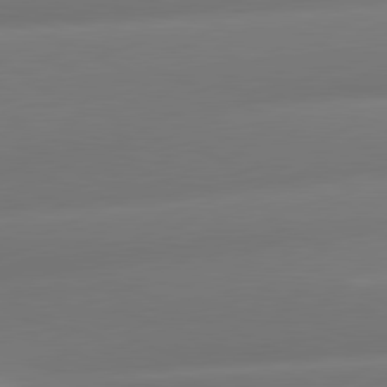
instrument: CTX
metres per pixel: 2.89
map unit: lApd
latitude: 80.9703
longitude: -161.3481
